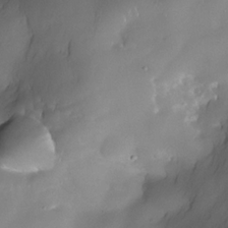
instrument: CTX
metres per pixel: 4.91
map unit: Nhe
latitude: -30.9164
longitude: -140.1955
